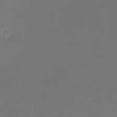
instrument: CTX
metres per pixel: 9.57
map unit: lHvf
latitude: -9.3510
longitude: -100.4979
